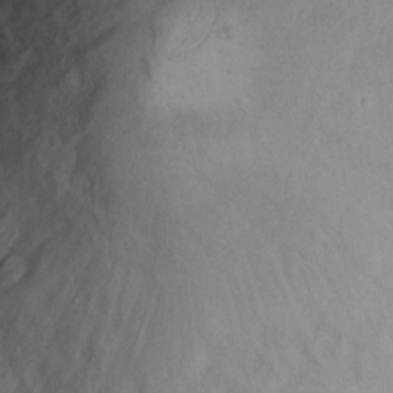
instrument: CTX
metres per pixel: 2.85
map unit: eHh
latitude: 13.3671
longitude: -63.0837
